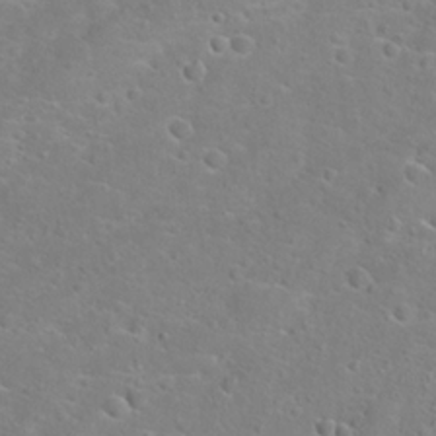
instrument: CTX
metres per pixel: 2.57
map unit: Hto
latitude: 22.5546
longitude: -45.0458
